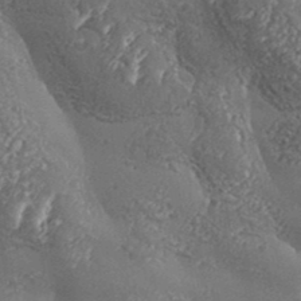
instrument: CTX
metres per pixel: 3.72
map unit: Aa
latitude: 33.4237
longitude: -134.8758
